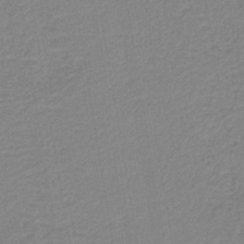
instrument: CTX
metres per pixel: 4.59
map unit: HNb
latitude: -41.1998
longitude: 50.9920
